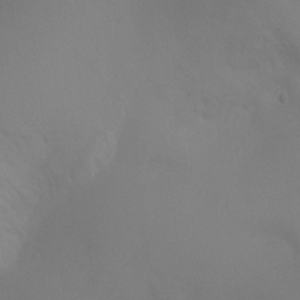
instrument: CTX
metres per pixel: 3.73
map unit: Ht
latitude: 1.5938
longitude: -20.9703
